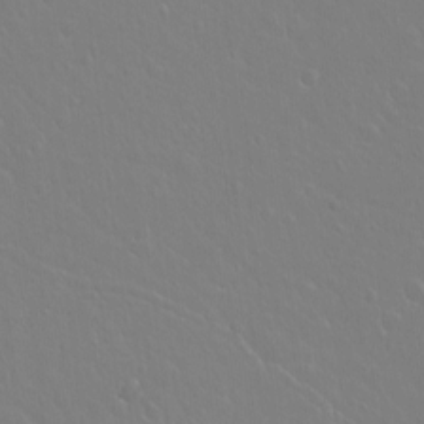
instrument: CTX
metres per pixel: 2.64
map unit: Hto
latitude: -3.6910
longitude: -35.2914
